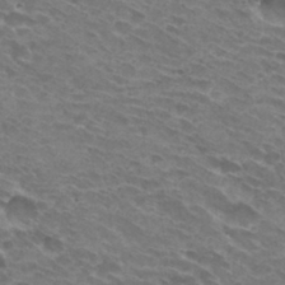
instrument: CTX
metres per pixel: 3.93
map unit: Hto
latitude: 30.8002
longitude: -44.4223
